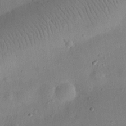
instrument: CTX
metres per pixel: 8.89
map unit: eHh
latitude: 25.5371
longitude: -67.8961
